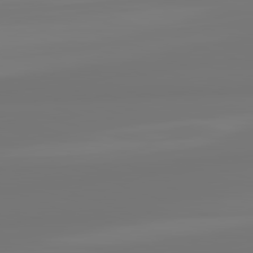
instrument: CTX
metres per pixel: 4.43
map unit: lApd
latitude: 82.1011
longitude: -177.5560
